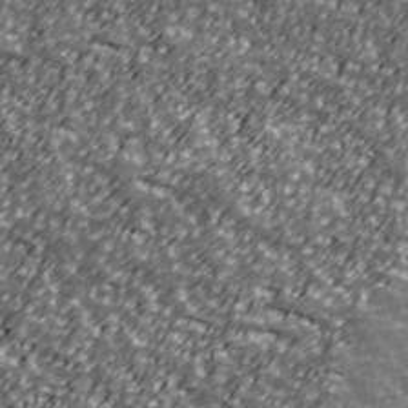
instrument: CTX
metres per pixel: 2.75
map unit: Ave
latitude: 41.0647
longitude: -113.5749
